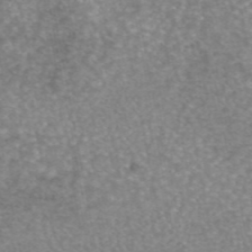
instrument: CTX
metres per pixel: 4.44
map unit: eAb
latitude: 45.5938
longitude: 104.4818
